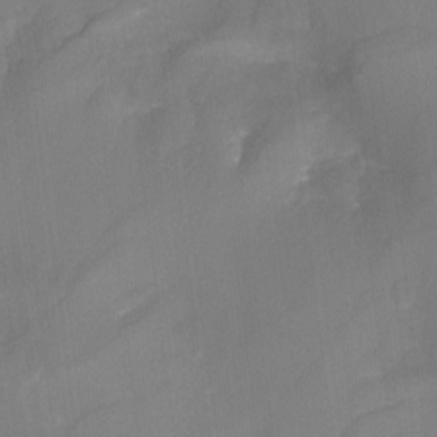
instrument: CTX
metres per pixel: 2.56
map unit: Nhu
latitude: -25.7100
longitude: -57.3103
